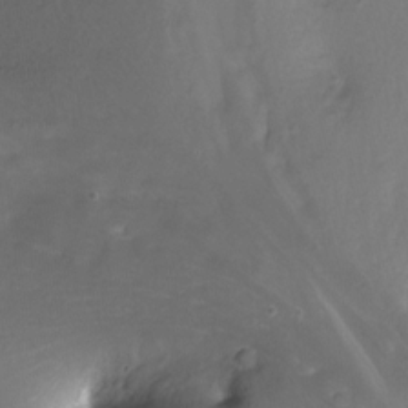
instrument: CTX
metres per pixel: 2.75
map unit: Nhu
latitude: -6.5384
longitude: -45.0080
